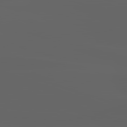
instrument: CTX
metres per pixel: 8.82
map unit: lApd
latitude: 82.9513
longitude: -136.0444
